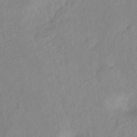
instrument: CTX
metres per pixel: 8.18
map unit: Hto
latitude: -8.0094
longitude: -39.8016
